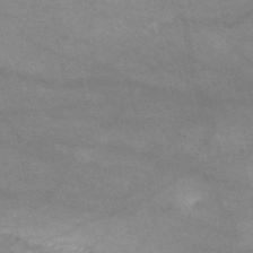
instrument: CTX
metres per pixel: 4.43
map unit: HNb
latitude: -52.5573
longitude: -41.8772
